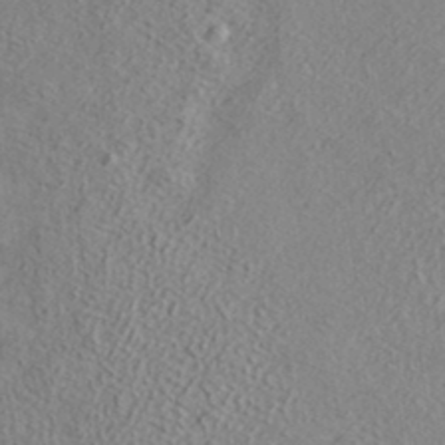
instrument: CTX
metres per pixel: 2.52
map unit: ANa
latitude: 36.3467
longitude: 12.6896
